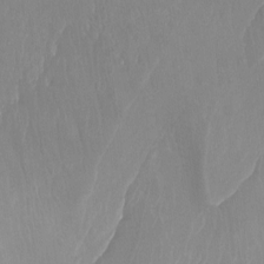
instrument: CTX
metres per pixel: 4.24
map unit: Ht
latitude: -15.2565
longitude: -44.1766
